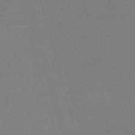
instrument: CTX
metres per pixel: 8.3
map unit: eHh
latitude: -61.6155
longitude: 51.9367
